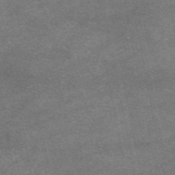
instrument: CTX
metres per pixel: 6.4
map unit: eAb
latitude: 47.7261
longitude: 125.1431
